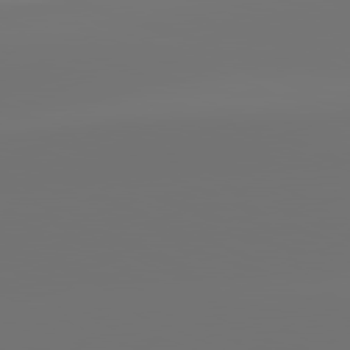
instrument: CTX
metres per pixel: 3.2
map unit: lApd
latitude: 81.8772
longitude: -152.5924
